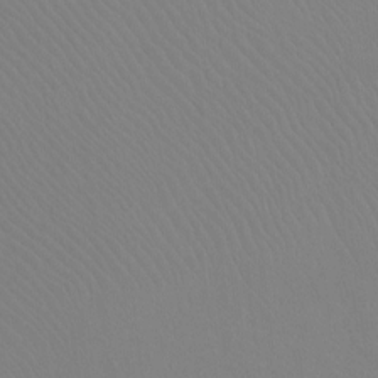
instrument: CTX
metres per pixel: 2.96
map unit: Ht
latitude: -8.4251
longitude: -37.5371
